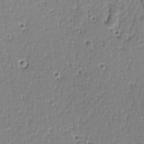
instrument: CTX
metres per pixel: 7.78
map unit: lAvf
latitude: -9.4265
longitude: -119.6127
